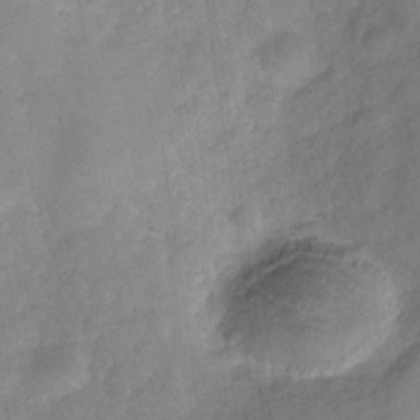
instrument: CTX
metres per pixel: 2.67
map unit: Hve
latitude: -31.9556
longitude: 92.4629
